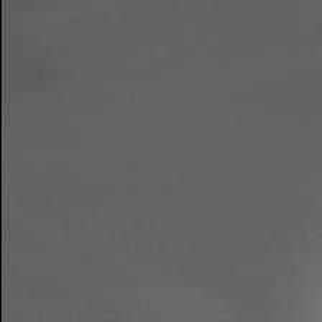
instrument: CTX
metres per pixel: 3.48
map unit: Nhu
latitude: -5.7855
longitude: -89.9906
